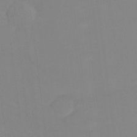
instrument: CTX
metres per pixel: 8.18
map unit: Ht
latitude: -13.5966
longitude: -58.4412
